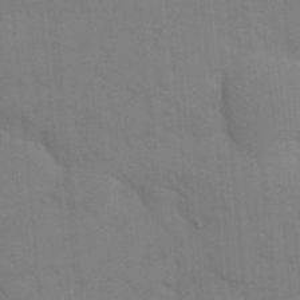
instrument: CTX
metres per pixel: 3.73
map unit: eHh
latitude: 18.8002
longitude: -63.9906
